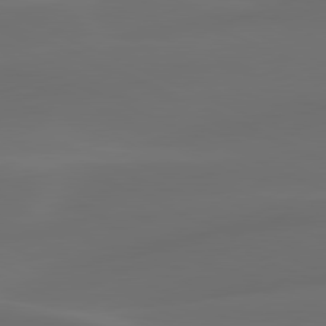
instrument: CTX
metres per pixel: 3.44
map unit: lApd
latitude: 80.8002
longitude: -83.0647
